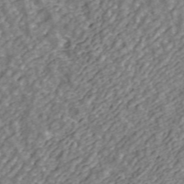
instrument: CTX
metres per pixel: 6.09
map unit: ANa
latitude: 43.5560
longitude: 29.3510
